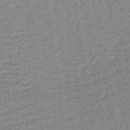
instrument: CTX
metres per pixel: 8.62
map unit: lHb
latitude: -35.6722
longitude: 71.8800
